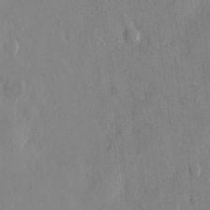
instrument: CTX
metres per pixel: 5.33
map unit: eHh
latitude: 12.1956
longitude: -69.3293
